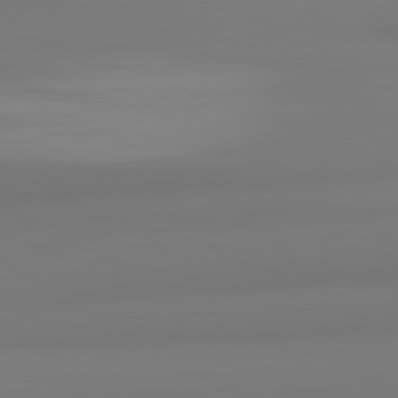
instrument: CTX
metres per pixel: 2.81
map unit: lApd
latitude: 82.2711
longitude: 174.7463
